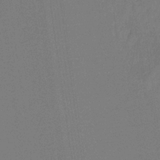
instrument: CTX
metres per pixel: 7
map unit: eHb
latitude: -30.0472
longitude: 69.8611
